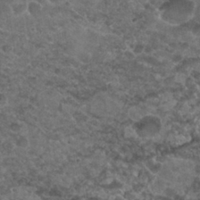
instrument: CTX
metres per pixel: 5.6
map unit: Nhu
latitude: 29.4993
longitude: -49.6883
